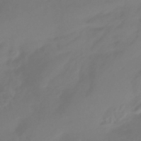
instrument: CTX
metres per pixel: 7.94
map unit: HNhu
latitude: -43.6532
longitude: 92.3495
